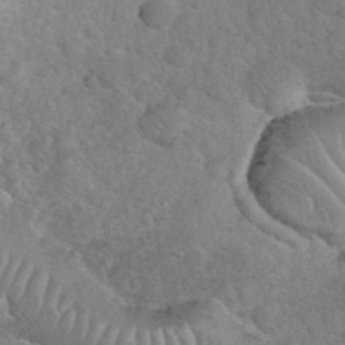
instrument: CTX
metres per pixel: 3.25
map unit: eHh
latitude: 35.7827
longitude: -64.7057
